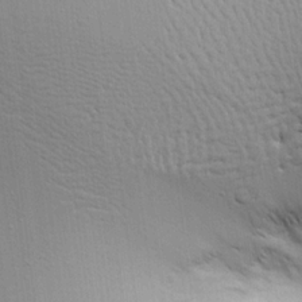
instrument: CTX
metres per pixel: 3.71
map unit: Aa
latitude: 18.4412
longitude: -141.7071
